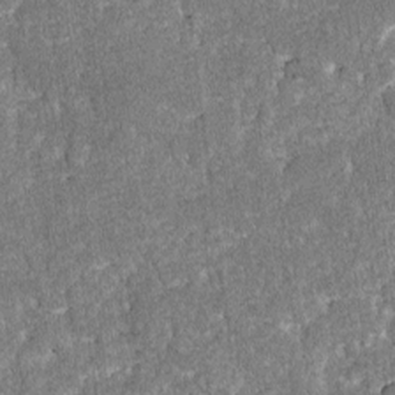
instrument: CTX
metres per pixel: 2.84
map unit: lAvf
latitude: -8.1984
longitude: -111.7072
